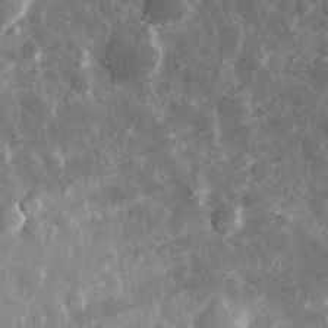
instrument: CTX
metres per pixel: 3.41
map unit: eHh
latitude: 32.5357
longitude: -79.0081
